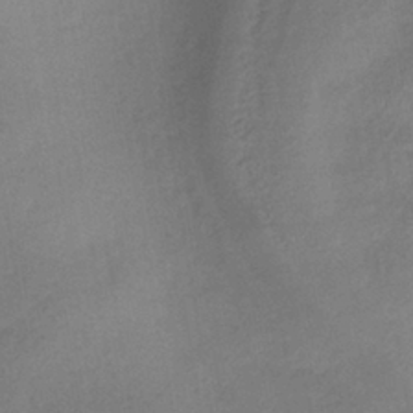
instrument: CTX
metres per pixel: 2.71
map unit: lHb
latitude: -38.6897
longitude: 68.4629
